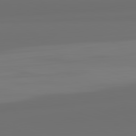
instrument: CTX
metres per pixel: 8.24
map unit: lApd
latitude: 82.4034
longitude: 163.3698
